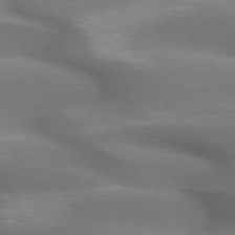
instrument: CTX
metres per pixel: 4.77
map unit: lApd
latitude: 72.6869
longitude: -51.7638
